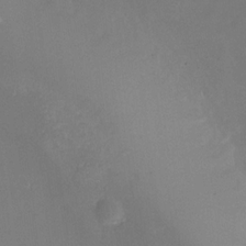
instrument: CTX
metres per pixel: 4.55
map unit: Nhu
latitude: -27.9178
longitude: -58.7246
